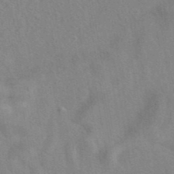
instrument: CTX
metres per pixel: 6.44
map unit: eAb
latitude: 40.9513
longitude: 108.3684
